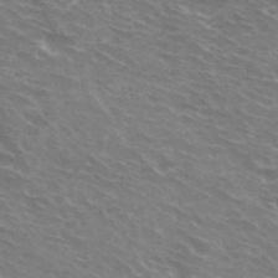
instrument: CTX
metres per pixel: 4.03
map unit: Hto
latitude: 32.9703
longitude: -43.4049
